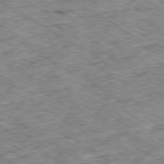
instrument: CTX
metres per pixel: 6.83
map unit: Ap
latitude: -80.1795
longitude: -49.3104
